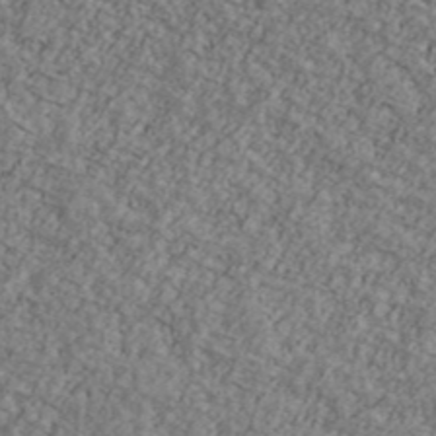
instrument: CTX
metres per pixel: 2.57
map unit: Ave
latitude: 41.1592
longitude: -110.9892
